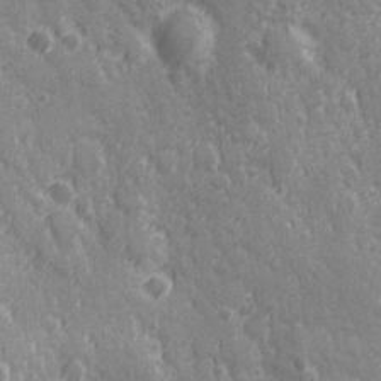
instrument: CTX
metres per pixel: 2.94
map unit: Hve
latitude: 24.9702
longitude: 146.5762
